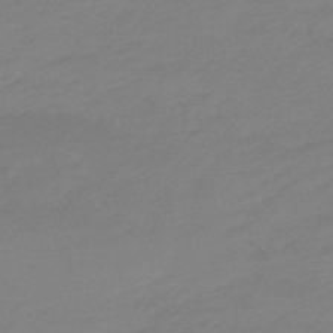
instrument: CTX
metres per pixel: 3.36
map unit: eHb
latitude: -48.4062
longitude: 85.9556
